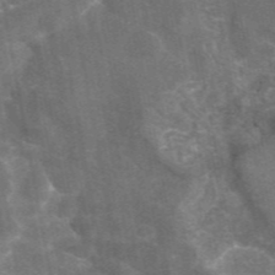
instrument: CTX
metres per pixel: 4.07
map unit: eAb
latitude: 46.1011
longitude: 119.5588
